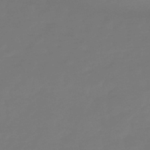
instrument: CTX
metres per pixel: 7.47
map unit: lHb
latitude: -49.7667
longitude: 78.8030
